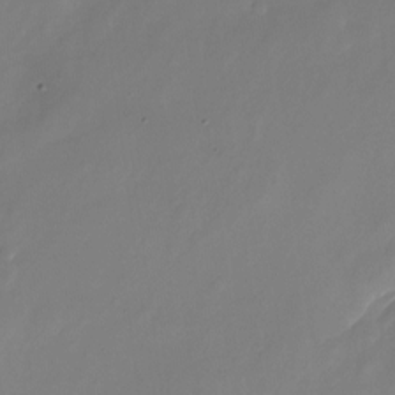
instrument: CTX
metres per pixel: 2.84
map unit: Nhu
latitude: -22.4818
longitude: -72.0255
